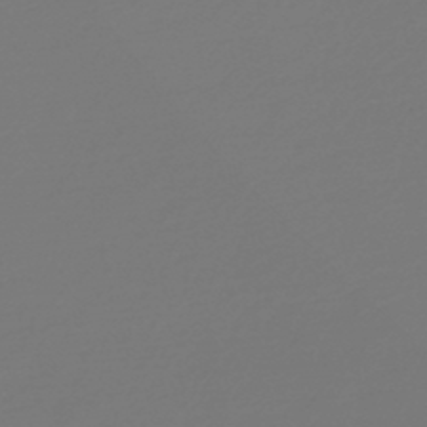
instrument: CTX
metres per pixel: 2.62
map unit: HNb
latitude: -46.8030
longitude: 55.5588
